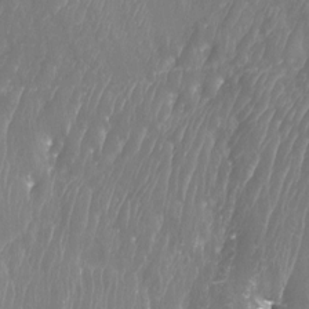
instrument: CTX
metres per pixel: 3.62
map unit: Htu
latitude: -10.9731
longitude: -72.1578
